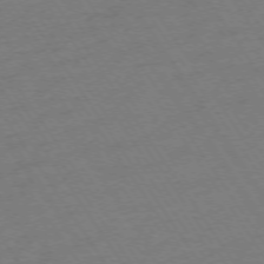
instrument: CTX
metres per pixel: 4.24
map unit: Ap
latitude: -73.9178
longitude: -71.3104
